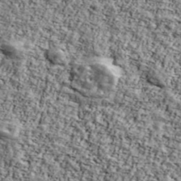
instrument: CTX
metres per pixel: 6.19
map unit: Ave
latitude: 42.6302
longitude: -110.4601
